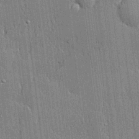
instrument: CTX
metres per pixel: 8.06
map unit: lHvf
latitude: 21.0837
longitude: 143.6721
